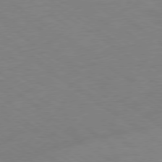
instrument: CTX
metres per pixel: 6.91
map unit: Ap
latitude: -76.9731
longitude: -76.3278
